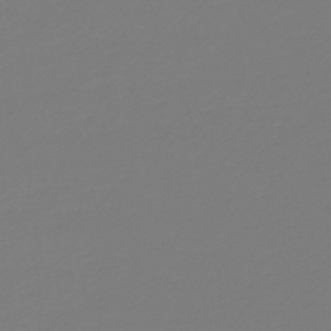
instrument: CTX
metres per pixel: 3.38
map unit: HNb
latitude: -46.5951
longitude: 55.4832
